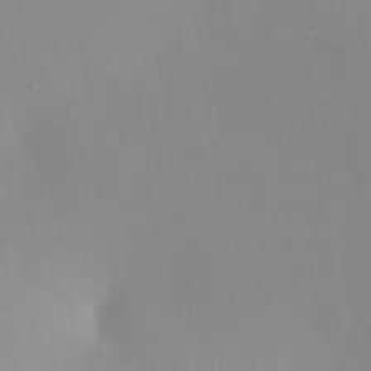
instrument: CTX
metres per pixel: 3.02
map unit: HNhu
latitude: 6.4790
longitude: -3.8394
